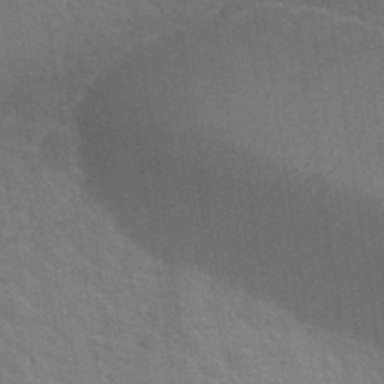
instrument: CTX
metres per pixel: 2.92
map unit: Hto
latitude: 33.9906
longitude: -51.7260
